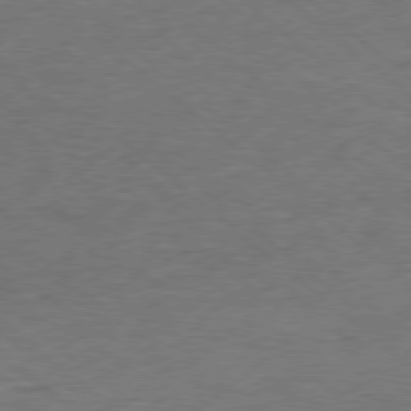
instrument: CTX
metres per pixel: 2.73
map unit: Hpe
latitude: -78.7463
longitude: 17.3699
